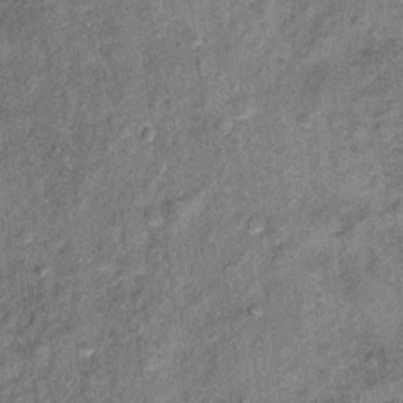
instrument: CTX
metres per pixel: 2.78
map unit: Ht
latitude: 10.1200
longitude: -38.9514
